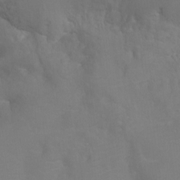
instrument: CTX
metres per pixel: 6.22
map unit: Ht
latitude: -9.5588
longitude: -34.1011
